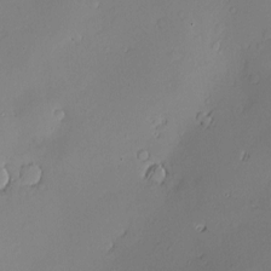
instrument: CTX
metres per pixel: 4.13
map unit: Hve
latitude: -9.4076
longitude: 174.7652
